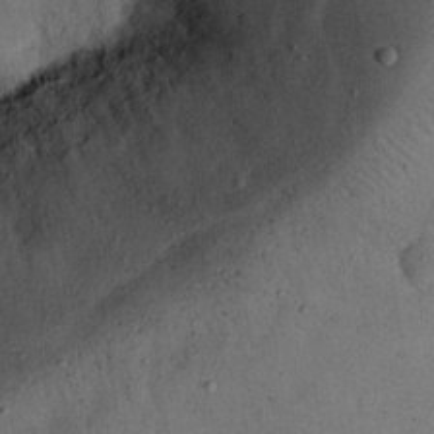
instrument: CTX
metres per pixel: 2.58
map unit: Nhu
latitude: 25.4237
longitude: -71.3104
